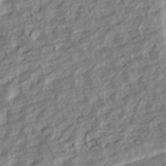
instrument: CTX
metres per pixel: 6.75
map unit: Hve
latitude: 2.7813
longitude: -121.6883
